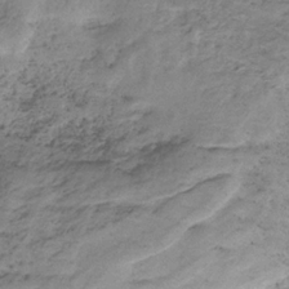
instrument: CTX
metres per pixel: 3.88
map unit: HNb
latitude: -32.7841
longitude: 61.4643
